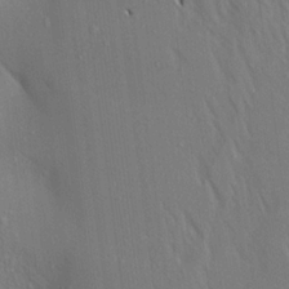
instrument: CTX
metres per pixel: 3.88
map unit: Aa
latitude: 17.7450
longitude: -148.9703
